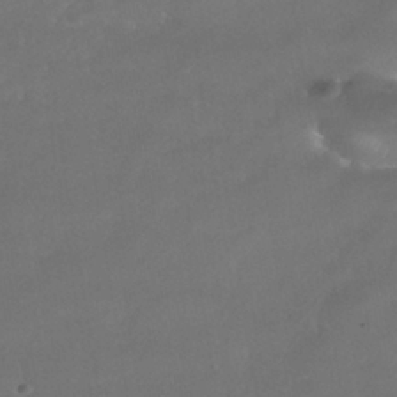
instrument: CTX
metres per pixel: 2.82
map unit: Nhe
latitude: -38.9164
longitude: -118.6301
